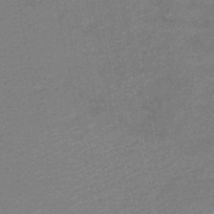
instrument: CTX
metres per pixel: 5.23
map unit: HNb
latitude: -48.5952
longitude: 59.7288
